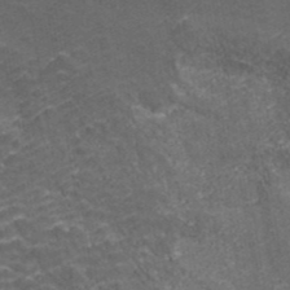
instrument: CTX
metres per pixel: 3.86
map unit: ANa
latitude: 41.4993
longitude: 26.7463
